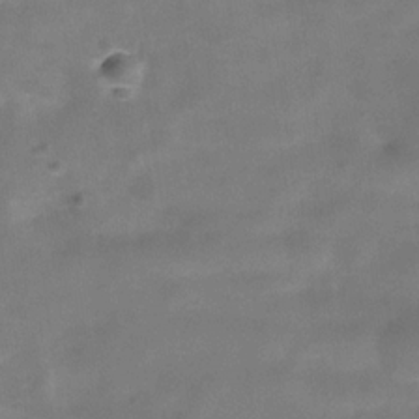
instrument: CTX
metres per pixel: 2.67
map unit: Hve
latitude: -31.0864
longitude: 93.0108
